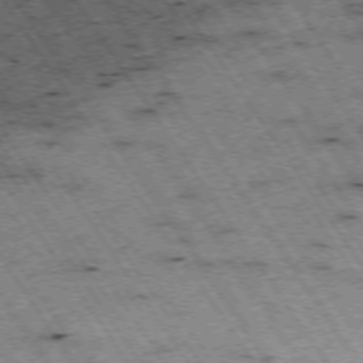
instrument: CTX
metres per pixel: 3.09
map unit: Hpe
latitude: -74.2929
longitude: 3.3698
